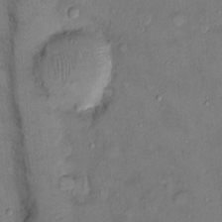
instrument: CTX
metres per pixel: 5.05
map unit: Ht
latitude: -3.5966
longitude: -14.4412
